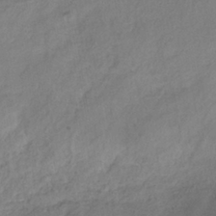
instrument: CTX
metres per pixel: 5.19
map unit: HNhu
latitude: -39.0298
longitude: 107.1620
